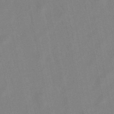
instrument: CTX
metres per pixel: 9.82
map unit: lHb
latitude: -49.3132
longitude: 72.2361
